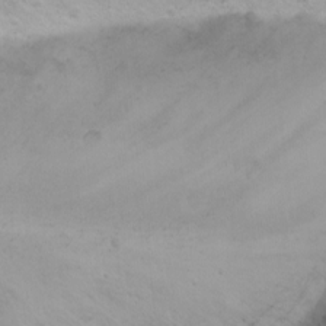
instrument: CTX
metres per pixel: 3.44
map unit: Nhu
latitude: -3.1809
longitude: -73.3104
